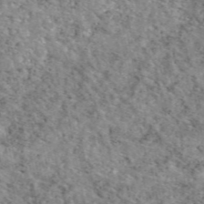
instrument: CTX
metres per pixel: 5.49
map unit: eAb
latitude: 49.4048
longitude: 111.7099
